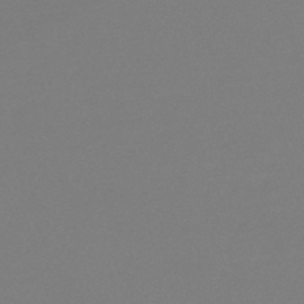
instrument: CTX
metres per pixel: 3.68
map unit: eHb
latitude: -49.1054
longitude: 86.5952
